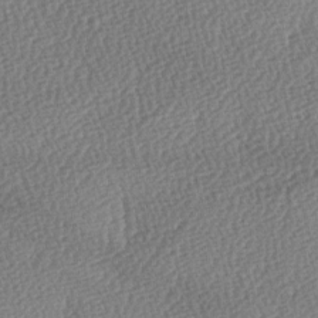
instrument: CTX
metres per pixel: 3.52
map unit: lAa
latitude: -3.7477
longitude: -121.5560
